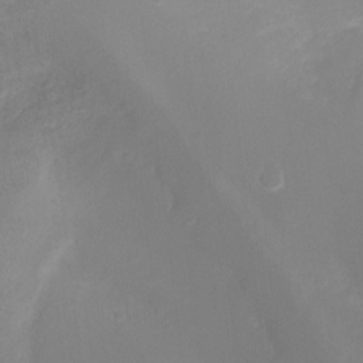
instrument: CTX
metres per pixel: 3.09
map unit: Ht
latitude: -5.5966
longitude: -29.0647
